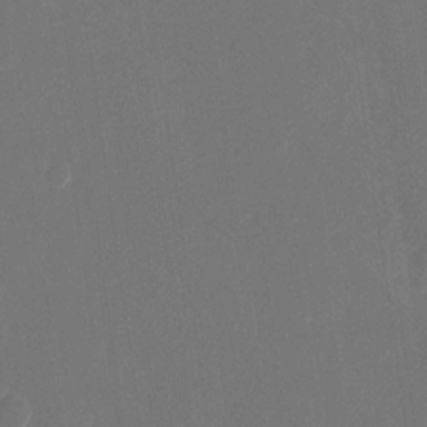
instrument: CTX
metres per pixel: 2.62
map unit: Nhu
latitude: -28.2362
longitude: -65.8583
